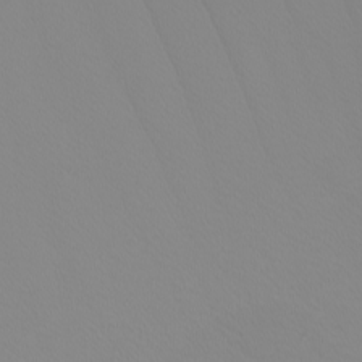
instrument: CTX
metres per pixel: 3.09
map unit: Nhu
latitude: -6.7463
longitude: -96.4979
